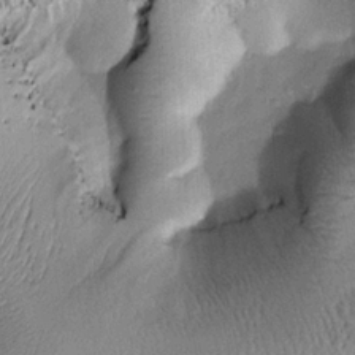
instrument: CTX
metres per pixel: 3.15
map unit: Htu
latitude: -0.3307
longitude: 173.1620
